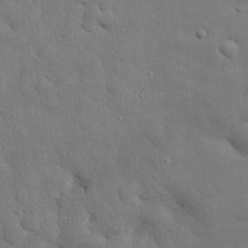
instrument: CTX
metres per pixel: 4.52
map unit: eHh
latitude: 29.1214
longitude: -75.5371
